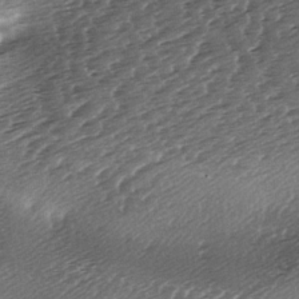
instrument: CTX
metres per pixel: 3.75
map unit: lAa
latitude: -3.4076
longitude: -126.7813
